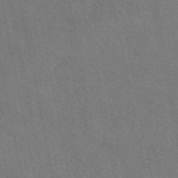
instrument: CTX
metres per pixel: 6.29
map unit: eAb
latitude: 51.3859
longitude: 115.1053
